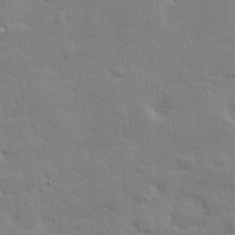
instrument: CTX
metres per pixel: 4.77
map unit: Hve
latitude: 24.4412
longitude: 143.8233
